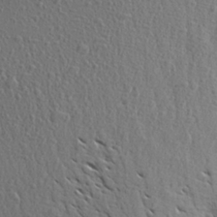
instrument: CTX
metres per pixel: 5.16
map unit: Aa
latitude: 27.4804
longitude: -144.4034
